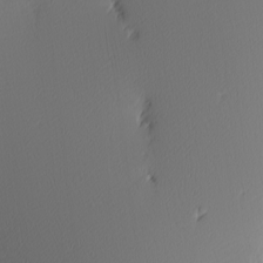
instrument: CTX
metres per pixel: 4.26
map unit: Nhu
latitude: -3.7666
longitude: -84.4223
